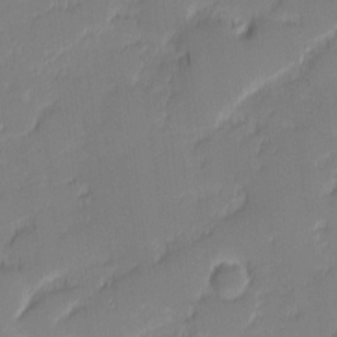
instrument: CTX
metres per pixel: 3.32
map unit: eHh
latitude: -1.2187
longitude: -83.5560
